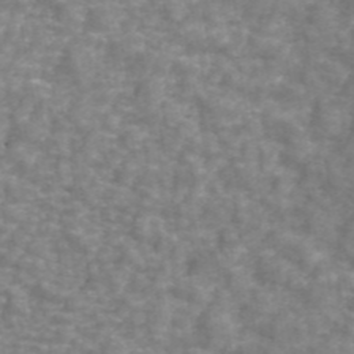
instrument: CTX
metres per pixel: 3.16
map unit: ANa
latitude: 44.3278
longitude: 25.4454
